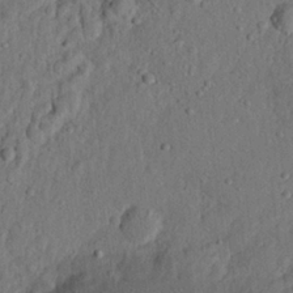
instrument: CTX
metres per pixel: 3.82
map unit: eHh
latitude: 23.9717
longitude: -79.8773
